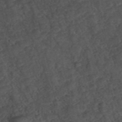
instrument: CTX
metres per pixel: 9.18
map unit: ANa
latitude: 39.6505
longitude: 19.0486
